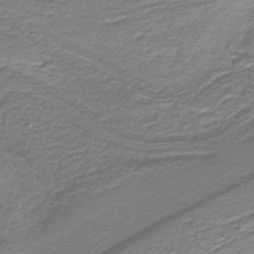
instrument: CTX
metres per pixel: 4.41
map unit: lHb
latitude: -40.5196
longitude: 54.6708
